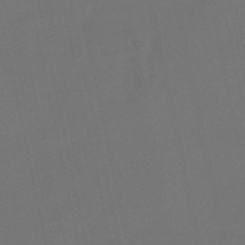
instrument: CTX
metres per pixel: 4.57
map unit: eHb
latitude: -51.1620
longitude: 76.6896
